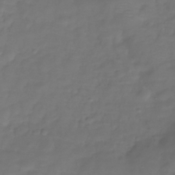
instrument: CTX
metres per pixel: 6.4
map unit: Hve
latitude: -31.3132
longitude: 94.3495
